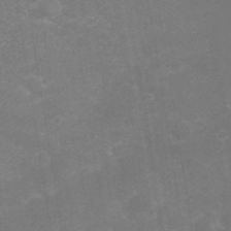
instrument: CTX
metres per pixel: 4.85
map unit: Nhu
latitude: 23.9906
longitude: -61.7071
